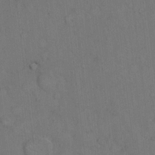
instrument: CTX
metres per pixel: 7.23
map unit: Hto
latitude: 9.9339
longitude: -61.0836
